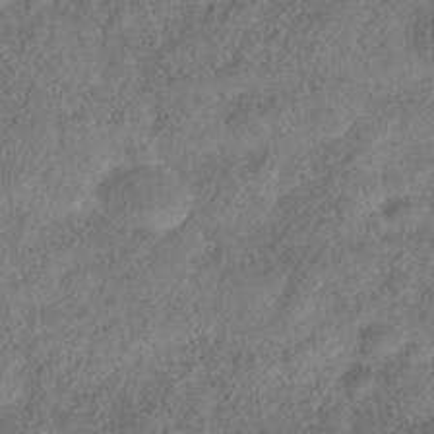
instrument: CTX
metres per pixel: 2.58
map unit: Nhe
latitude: -38.5763
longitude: -148.4223
